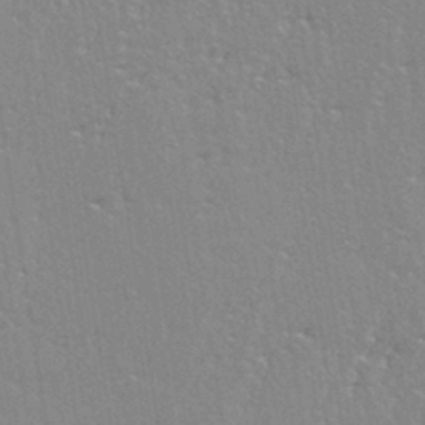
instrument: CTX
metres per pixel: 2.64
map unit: eHh
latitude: 33.3671
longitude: -132.3089
